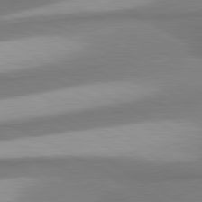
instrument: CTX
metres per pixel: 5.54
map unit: lApd
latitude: 80.6490
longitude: 177.2376
